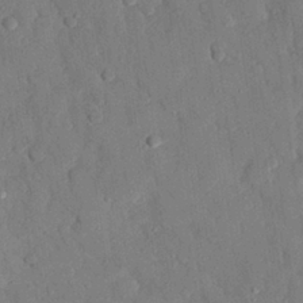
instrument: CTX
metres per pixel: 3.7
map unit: eHh
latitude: 27.0459
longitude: -79.1026
